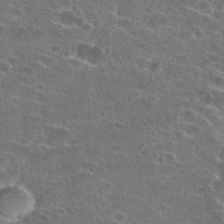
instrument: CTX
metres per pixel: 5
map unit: Hto
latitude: 26.2145
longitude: -45.4615
